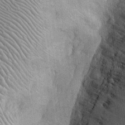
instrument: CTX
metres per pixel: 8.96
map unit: Htu
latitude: -6.5951
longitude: 153.7099
